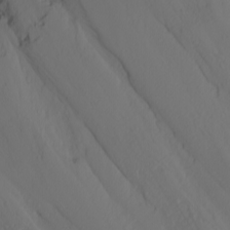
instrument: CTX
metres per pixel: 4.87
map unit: Nhu
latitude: -4.5951
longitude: -80.1011
